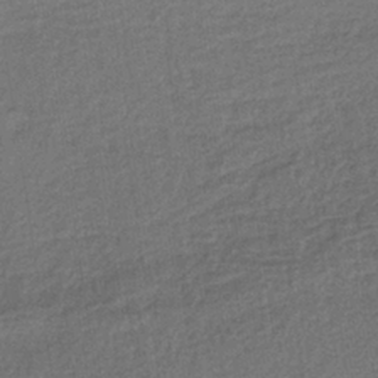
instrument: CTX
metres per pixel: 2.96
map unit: lHb
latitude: -37.9178
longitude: 59.7477
